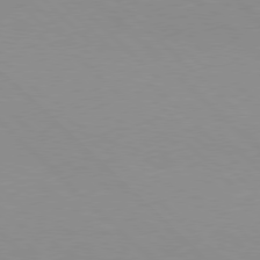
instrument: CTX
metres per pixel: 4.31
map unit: Hpe
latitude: 77.6694
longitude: -160.7624
